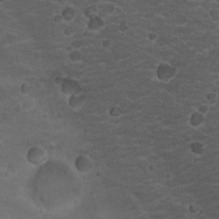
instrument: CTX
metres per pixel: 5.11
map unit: Nhu
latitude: 18.2900
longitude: -32.3089
